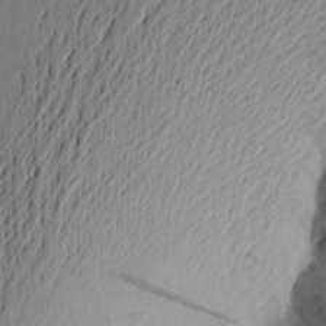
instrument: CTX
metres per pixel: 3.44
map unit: Aa
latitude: 25.0269
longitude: -149.5560
